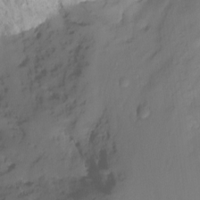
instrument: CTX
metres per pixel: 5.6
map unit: Ht
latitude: -14.4251
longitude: -52.4034
